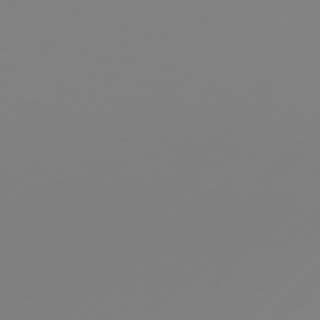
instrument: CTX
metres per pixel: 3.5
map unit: Hpe
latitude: 77.1025
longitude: -139.8583
